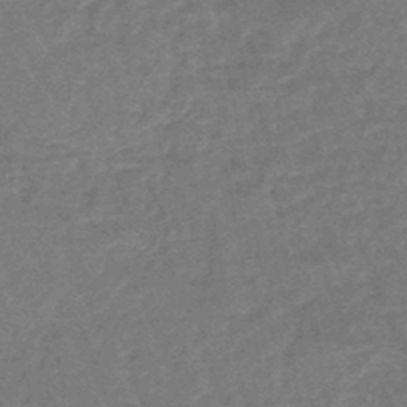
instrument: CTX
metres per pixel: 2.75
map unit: eHb
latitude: -45.8800
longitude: 79.8800
